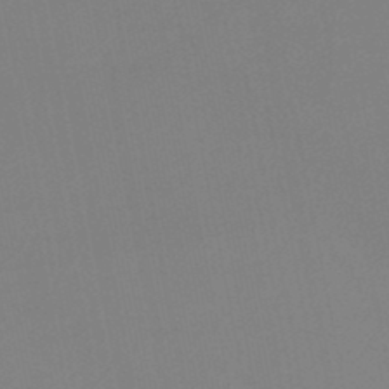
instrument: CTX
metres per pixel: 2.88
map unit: HNb
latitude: -46.1794
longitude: 55.9178
